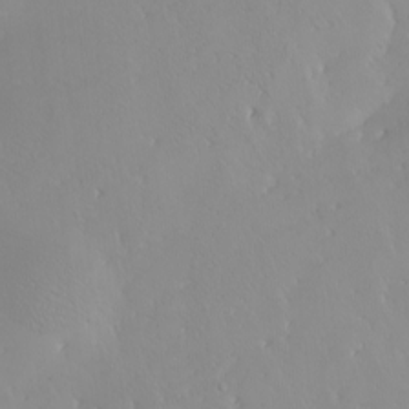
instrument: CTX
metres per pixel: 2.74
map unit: Nhu
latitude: -5.0486
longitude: -92.1389
